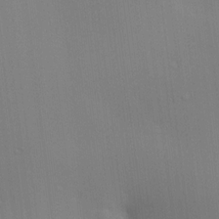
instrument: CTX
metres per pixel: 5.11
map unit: HNhu
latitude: 13.1970
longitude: 11.7667
